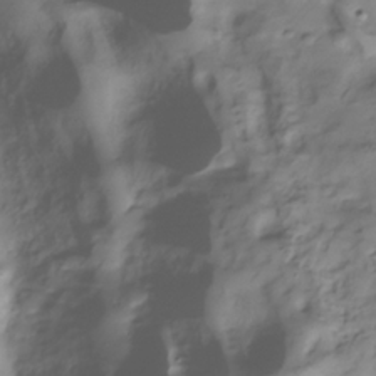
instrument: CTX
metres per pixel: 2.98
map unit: Hve
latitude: -30.4062
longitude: 90.0094
